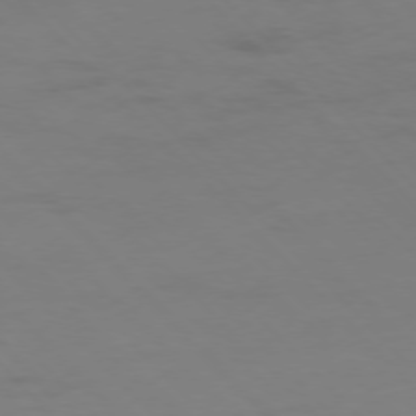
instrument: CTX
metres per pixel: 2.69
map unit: Hpe
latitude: -77.0864
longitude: -18.4223
